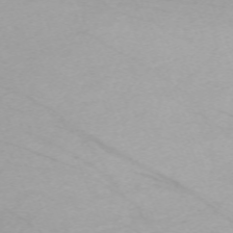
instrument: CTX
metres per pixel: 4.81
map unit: Nhu
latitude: -66.8786
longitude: 39.4077
